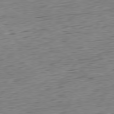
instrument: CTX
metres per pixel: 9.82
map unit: Hpe
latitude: -79.5966
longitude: 10.6896
